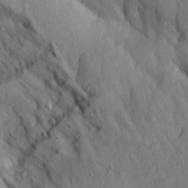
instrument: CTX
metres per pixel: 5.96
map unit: Aa
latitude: 14.4412
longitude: -142.2523
